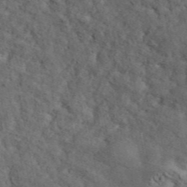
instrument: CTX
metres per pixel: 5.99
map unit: ANa
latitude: 44.9892
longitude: 39.5588
